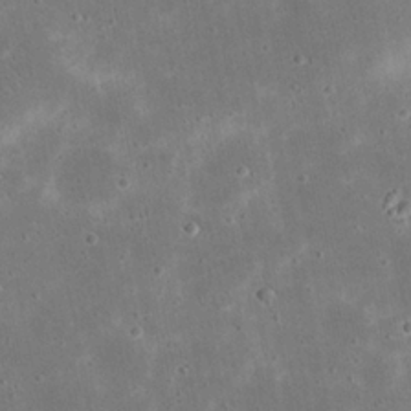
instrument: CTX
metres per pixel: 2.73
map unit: eHh
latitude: 21.4616
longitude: -68.0444
